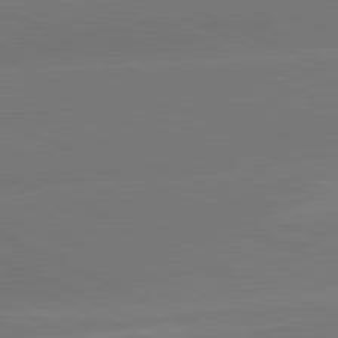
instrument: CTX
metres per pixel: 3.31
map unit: lApd
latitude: 81.6127
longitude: -154.5546
